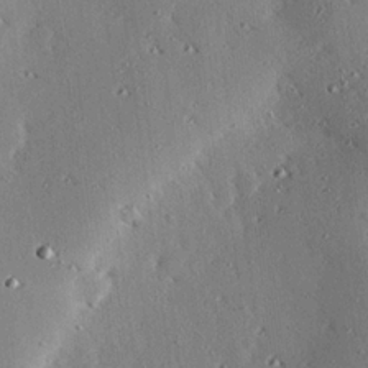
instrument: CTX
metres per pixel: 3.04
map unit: eHh
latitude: 22.4223
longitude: -90.3845
